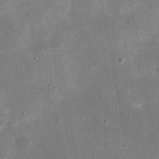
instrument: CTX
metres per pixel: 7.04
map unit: eHh
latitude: 21.8584
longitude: -67.9339
